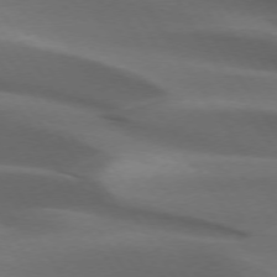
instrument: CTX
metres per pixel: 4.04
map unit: lApd
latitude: 73.4049
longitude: -52.0822
